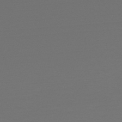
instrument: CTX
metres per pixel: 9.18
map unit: HNb
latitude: -51.8611
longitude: -43.3860
